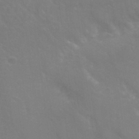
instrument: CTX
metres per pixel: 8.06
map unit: Nhu
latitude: 25.3292
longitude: -54.1767
